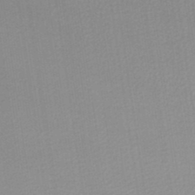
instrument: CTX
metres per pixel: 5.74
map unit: lHb
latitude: -47.4454
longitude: 67.3699
